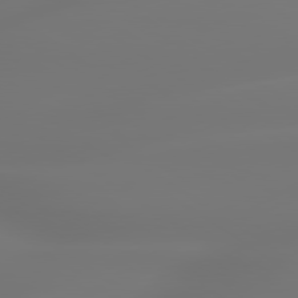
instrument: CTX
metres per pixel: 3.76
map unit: lApd
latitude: 79.5749
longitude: -137.1781
